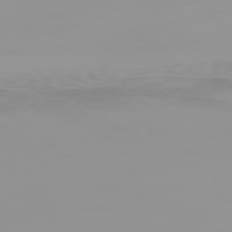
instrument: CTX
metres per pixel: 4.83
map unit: Ap
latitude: -76.5574
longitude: -75.4615
